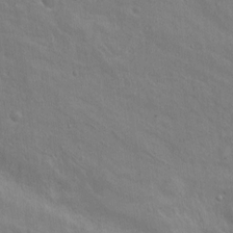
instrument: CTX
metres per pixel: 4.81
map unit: Ht
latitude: 0.7813
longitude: -44.6112
